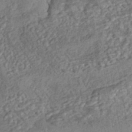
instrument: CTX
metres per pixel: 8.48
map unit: eHh
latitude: -43.3131
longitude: 120.9541
